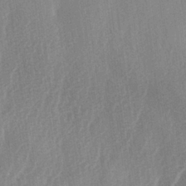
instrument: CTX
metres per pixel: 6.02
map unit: lAa
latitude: -5.4643
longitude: -129.2537
